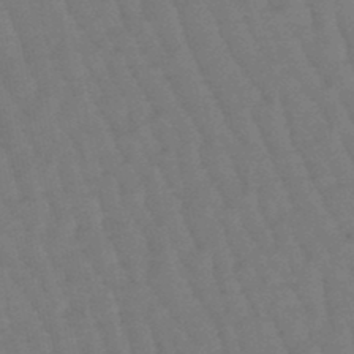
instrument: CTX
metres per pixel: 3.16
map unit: eHb
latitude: -47.0864
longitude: 82.2172
